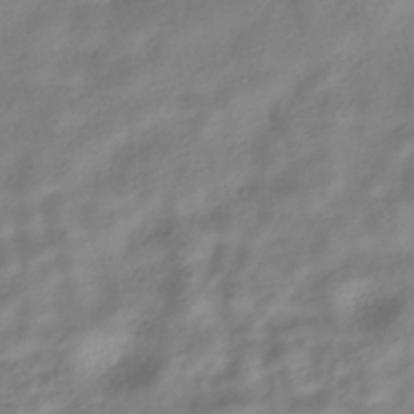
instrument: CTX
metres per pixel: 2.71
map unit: HNhu
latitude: -40.7085
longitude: 97.7478
